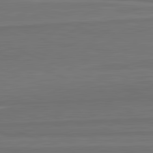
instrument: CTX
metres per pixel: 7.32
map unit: lApd
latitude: 82.2144
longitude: 168.2361
